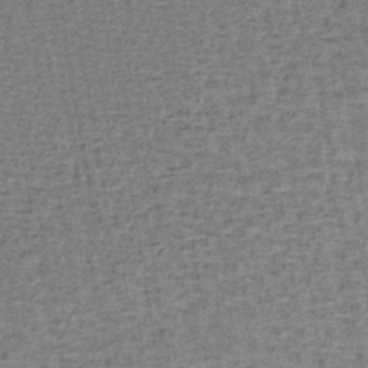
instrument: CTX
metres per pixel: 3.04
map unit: lHb
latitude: -40.6140
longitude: 62.7463
